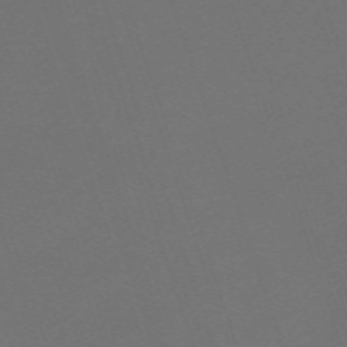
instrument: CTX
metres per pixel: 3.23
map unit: eHh
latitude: -63.5966
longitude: 51.9178
